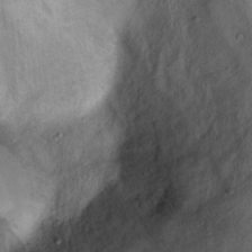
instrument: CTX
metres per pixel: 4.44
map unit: Ht
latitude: 15.1026
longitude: -41.0647
